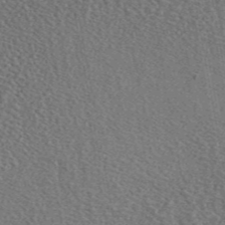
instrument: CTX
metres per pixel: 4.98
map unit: eAb
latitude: 46.1578
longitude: 113.4643
